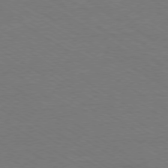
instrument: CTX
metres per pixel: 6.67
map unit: Ap
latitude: -79.2187
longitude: -84.4223
